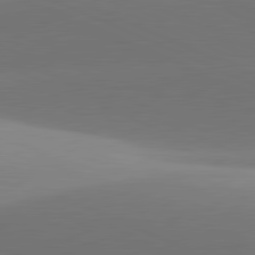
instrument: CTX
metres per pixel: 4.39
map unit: lApd
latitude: 81.7072
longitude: 143.4265
